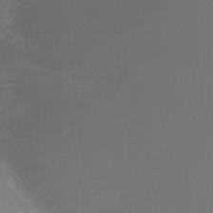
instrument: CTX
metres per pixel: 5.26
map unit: Ht
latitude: -6.6707
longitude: -33.6127
